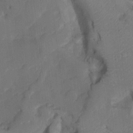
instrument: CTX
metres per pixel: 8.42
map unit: Aa
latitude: -7.6155
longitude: -72.2334
